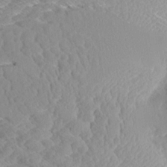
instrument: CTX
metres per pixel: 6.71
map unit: Aa
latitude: 9.1592
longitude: -135.4237
